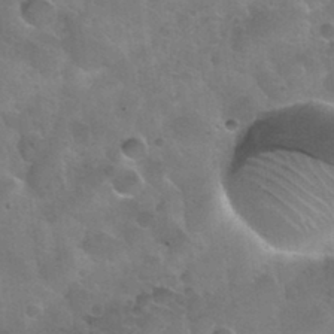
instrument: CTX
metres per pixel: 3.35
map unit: Nhu
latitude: 31.3671
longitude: -54.0822
